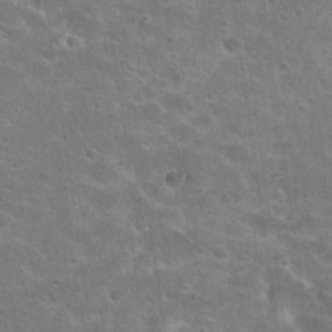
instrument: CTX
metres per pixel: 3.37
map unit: Hto
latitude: 23.1781
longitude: -44.4412
